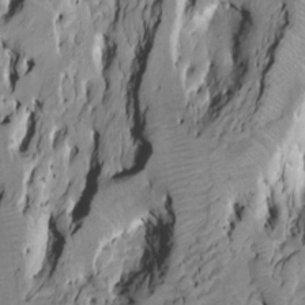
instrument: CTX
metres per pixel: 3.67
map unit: HNhu
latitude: 4.2711
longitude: -5.4048
